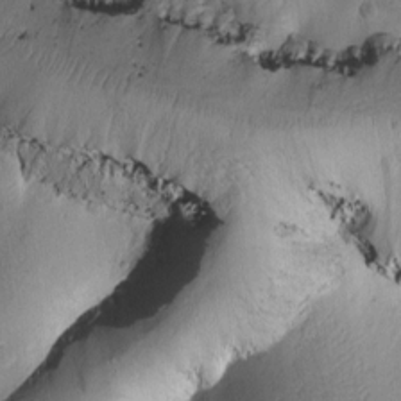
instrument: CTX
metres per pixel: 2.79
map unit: Htu
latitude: 2.4412
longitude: 178.6140
